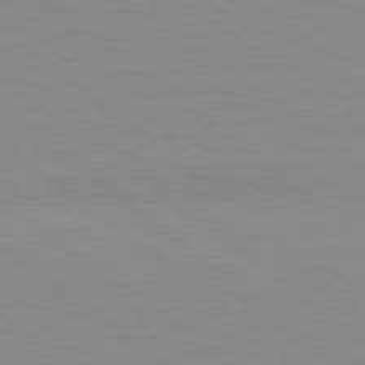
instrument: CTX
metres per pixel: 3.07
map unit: Hpe
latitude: 78.4790
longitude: -151.8394
